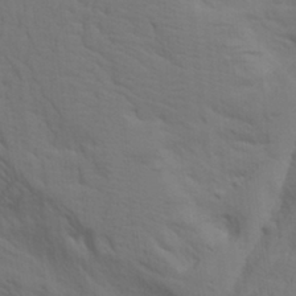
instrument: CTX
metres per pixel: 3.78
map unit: Aa
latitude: 27.5182
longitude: -131.3860
